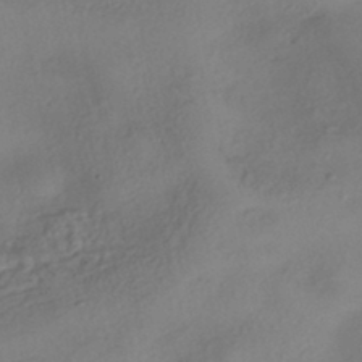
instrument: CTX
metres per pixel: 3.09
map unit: eHh
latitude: -42.4062
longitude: 122.5574
